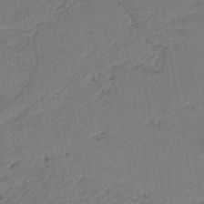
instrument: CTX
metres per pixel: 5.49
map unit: HNb
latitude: -41.9178
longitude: 50.9920
